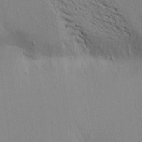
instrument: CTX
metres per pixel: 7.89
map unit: Aa
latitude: 17.7261
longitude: -149.1214
